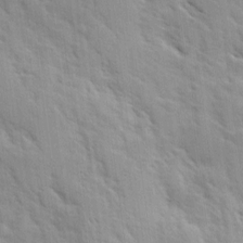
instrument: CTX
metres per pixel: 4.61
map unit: Ave
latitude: 10.2901
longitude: -102.7057
